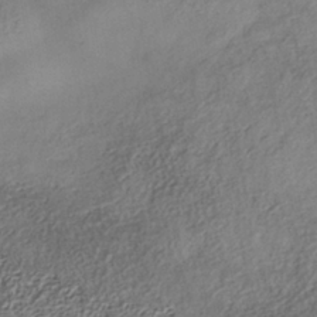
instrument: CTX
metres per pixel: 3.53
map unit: Nhe
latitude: -38.3873
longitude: -147.0270
